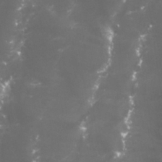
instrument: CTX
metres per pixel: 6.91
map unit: Nhu
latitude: 27.1025
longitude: -60.6301
